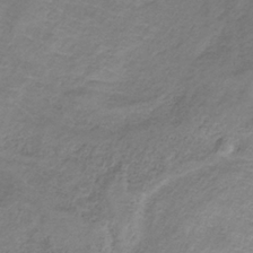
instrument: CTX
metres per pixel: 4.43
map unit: HNb
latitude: -32.2362
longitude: 60.5007
